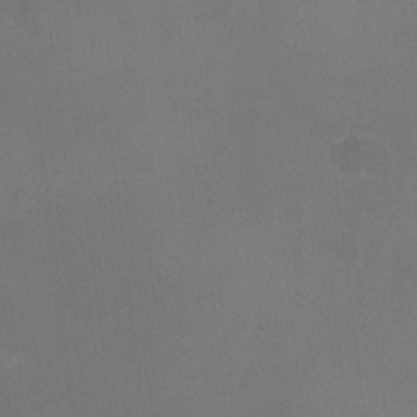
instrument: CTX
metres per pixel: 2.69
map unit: HNhu
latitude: -2.8596
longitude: -3.5371
